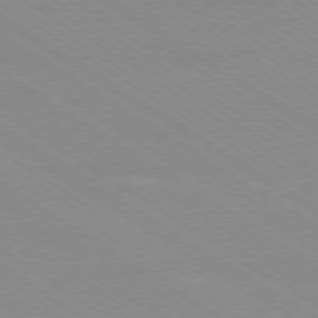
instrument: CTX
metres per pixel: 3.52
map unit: Ap
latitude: -78.7463
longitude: -84.3656
